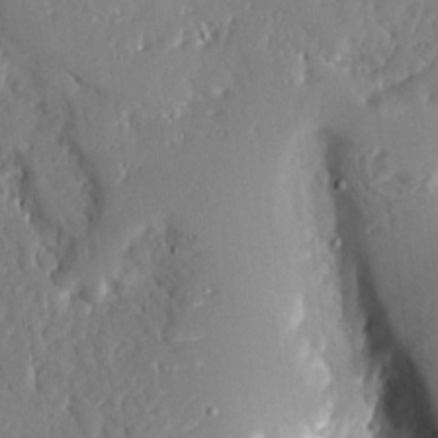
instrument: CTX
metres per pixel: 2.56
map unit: Ave
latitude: 16.8380
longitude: -140.9324
